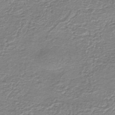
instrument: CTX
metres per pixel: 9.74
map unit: HNb
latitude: -44.0283
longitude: 50.4818
